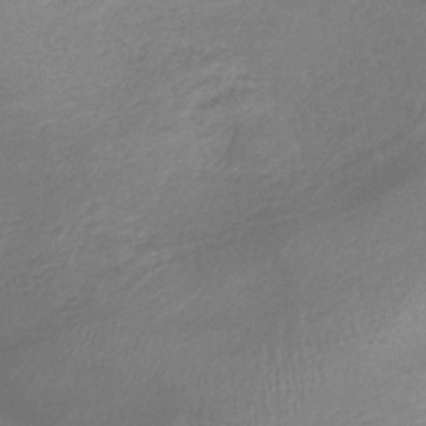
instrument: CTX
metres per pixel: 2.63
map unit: lHb
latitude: -37.4265
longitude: 73.7855
